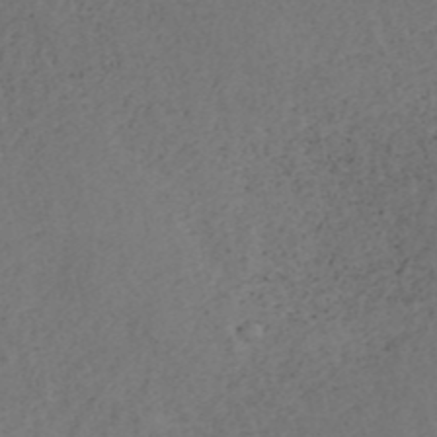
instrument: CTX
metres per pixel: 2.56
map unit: ANa
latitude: 42.6868
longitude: 29.9556
